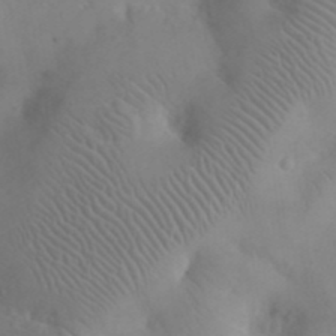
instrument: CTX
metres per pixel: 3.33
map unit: eHh
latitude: 25.6504
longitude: -66.7057
